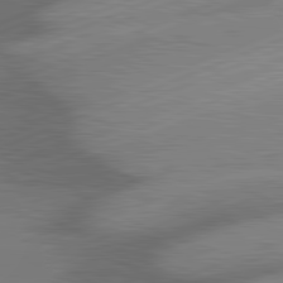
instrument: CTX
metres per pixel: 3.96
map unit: lApd
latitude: 81.6127
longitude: -158.1011
